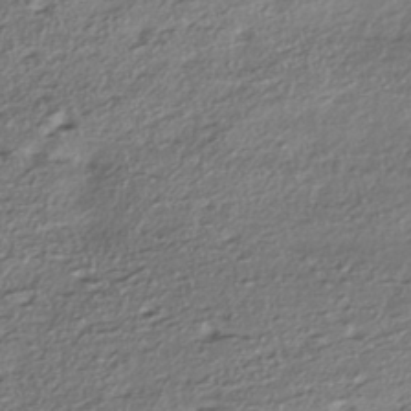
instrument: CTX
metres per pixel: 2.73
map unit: eHh
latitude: -41.2754
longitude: 121.1053
